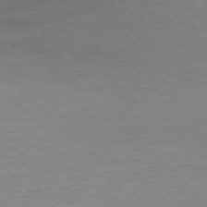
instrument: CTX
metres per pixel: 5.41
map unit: Ap
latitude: -77.7856
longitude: -87.9528
